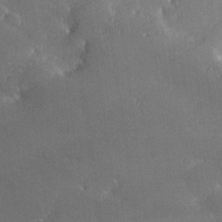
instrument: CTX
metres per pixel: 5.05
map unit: lHvf
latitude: 26.7435
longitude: 140.9164
